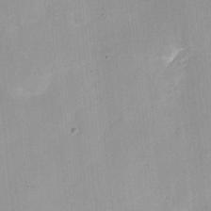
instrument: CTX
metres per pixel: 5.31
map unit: eHh
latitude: 4.2333
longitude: -69.2159
